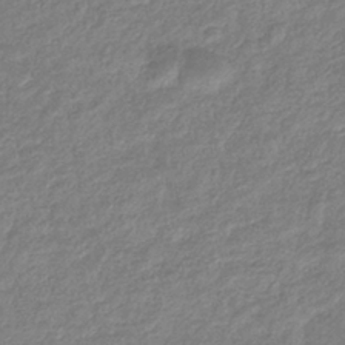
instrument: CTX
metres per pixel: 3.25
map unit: eHb
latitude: -38.2173
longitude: 81.1809
